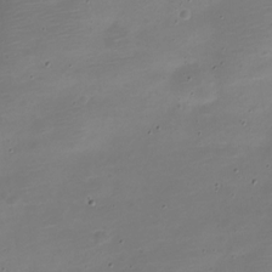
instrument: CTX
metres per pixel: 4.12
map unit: Nve
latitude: -21.5210
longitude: 105.1620
